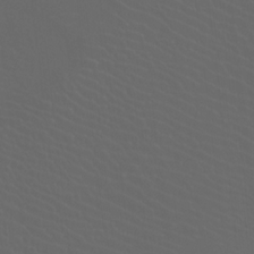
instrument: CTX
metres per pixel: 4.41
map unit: Htu
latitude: -11.8044
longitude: -73.0836
